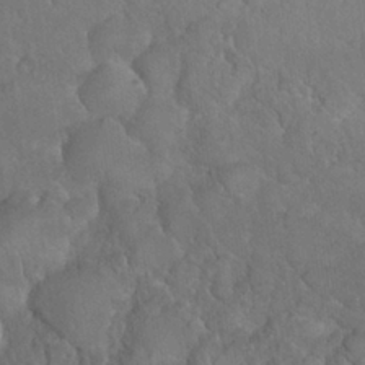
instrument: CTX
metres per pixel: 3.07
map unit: Nhu
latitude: 26.8758
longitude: -65.3860
